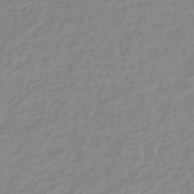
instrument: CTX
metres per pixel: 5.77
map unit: HNb
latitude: -46.3684
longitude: -35.1970
